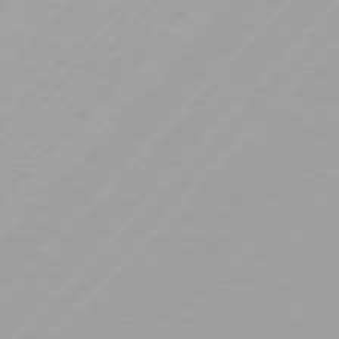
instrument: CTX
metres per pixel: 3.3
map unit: Hpe
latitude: 77.0269
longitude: -137.9906
